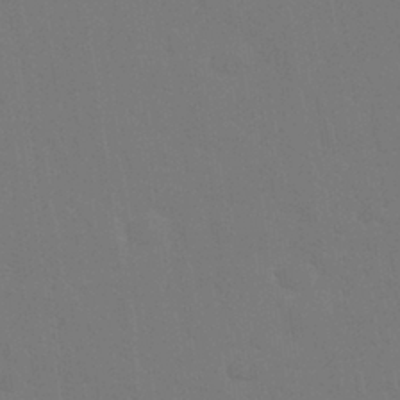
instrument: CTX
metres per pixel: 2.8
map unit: Nhu
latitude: 28.9513
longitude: -64.5546
